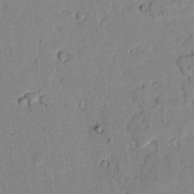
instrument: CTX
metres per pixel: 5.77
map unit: lAvf
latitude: 7.7639
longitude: 169.2376
